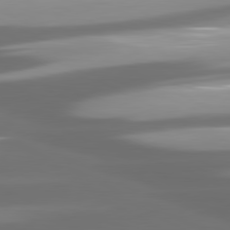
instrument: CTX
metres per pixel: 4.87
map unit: lApd
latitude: 80.8758
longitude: -146.2901
